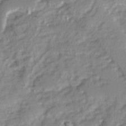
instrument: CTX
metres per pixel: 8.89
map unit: Ave
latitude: 2.2333
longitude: -110.2712
